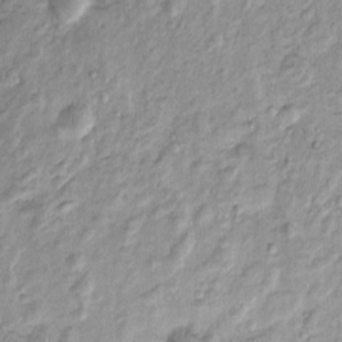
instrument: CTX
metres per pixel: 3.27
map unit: Htu
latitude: -4.8597
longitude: 158.4629
